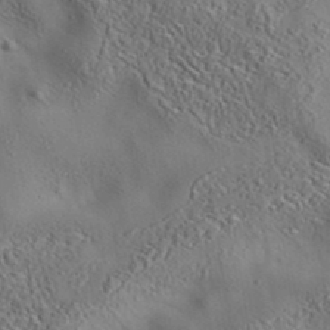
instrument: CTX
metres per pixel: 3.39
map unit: eAb
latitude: 35.5560
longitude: 110.1605
